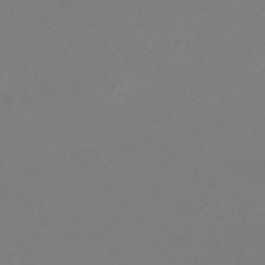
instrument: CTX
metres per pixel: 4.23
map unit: eHh
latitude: -63.4265
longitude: 49.4833
